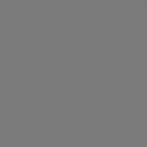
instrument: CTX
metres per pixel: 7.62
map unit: Hpe
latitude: 76.9891
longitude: -130.0633
